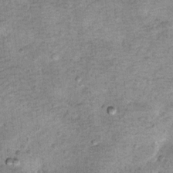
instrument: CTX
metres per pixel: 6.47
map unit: Hto
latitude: 11.6694
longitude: -36.6112
